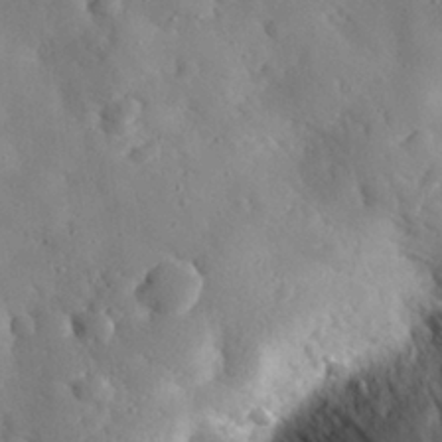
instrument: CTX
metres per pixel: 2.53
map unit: eHh
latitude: 28.5923
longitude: -77.5938
